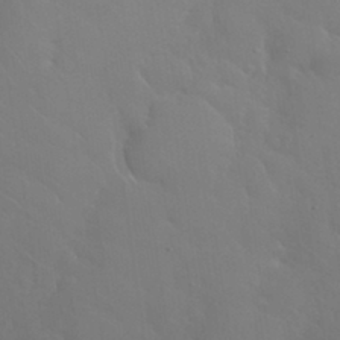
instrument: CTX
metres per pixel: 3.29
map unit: Nhu
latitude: 30.8380
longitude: -57.3292
